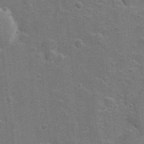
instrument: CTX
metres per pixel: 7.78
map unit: Hve
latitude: 18.8758
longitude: 151.9745
